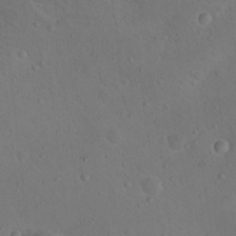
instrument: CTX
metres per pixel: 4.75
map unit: Nhu
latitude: 14.6302
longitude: -36.4790
